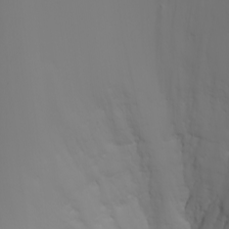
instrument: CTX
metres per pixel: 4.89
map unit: Nhu
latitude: -7.4643
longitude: -90.1956
